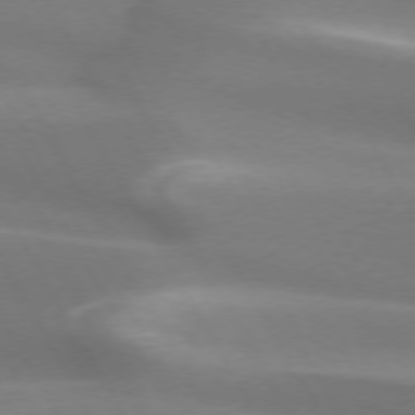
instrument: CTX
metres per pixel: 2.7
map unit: lApd
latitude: 73.5183
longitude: -49.5560
